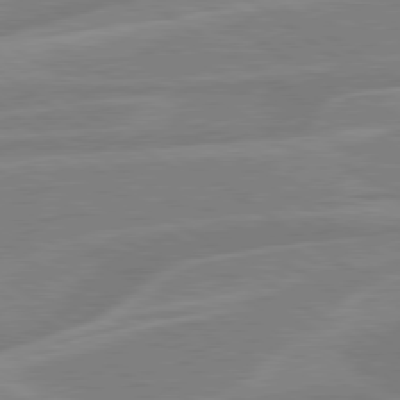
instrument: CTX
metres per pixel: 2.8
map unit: lApd
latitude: 79.3671
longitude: -122.0822
